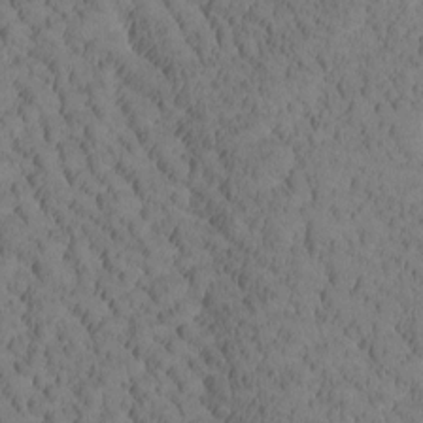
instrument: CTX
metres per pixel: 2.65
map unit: Htu
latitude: -3.4265
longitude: 172.9353
